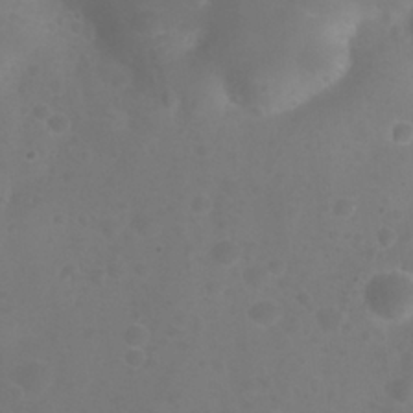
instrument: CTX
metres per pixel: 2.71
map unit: Nhu
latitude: 27.3671
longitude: -55.3670
